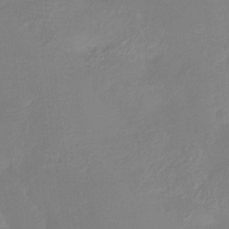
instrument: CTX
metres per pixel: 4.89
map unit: Htu
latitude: -13.8611
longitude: -47.3104
